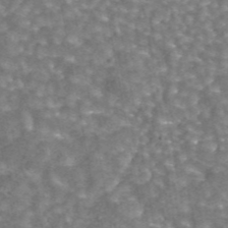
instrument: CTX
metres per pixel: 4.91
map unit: eAb
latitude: 44.1578
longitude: 106.6708
